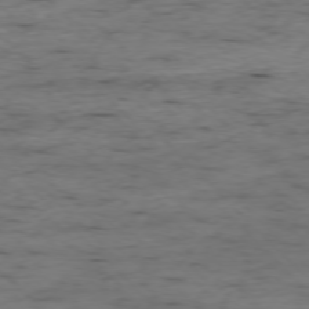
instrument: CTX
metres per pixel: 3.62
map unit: Ap
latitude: -76.7085
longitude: -90.9892
